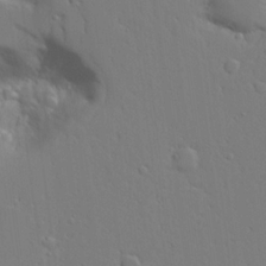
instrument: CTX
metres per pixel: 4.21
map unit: Aa
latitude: 21.0648
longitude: -124.4790
